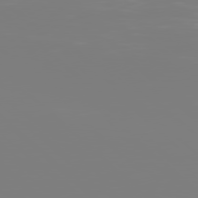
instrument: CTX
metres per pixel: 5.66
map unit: Hpe
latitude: 78.0255
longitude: -136.4979
